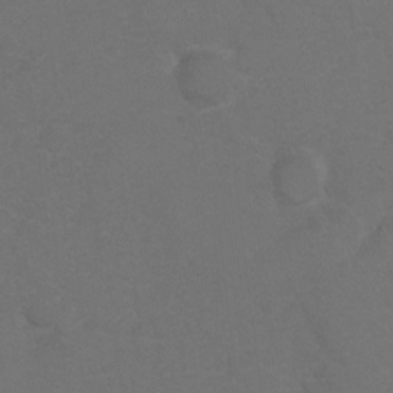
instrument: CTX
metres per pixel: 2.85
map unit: Hto
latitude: 5.6694
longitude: -30.6680
